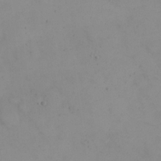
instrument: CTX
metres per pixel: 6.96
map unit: eHh
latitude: 24.4412
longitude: -64.8380
